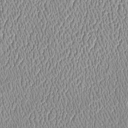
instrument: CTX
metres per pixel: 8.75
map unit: Htu
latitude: -6.1983
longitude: 157.7100
